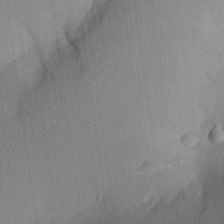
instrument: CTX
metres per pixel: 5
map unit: Aa
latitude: 29.1403
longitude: -144.0633
